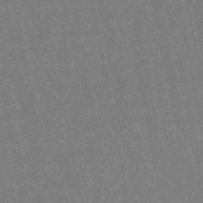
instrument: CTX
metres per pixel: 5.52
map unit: lHb
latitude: -48.2929
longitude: 80.4629
